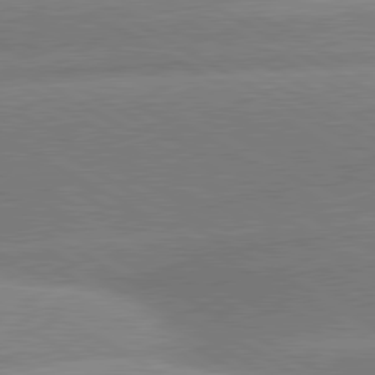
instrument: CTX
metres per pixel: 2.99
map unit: lApd
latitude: 80.4601
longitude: -155.2915
